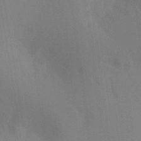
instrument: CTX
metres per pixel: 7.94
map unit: Ht
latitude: -8.8219
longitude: -31.3860
